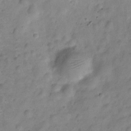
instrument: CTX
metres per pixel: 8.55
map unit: Hve
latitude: -28.8786
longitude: 92.7085
